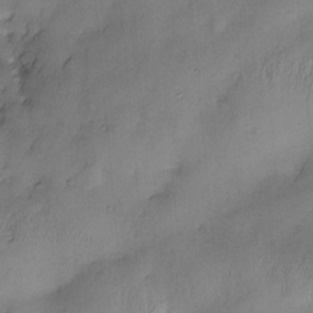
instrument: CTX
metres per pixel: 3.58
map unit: Nve
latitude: -22.3873
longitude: -137.8206
